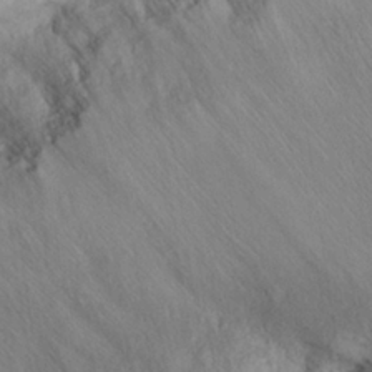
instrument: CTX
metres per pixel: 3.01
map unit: Nhu
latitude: 28.4034
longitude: -67.4426
